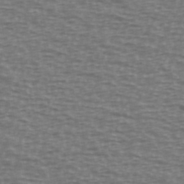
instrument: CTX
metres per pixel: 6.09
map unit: Ave
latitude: 38.5168
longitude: -113.3859
